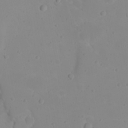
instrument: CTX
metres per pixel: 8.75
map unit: eHh
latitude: 21.1026
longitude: -64.8191
